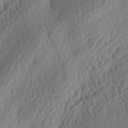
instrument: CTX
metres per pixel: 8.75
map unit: lAa
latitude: -3.5021
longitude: -128.2900
